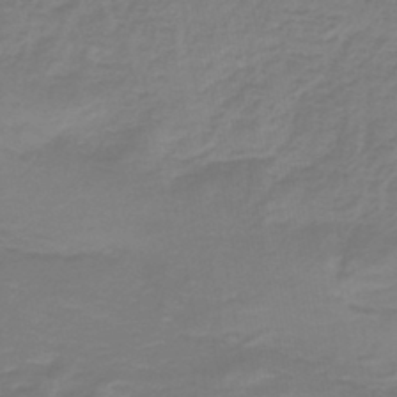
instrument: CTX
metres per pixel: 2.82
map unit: lHb
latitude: -42.5573
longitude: 63.2942
